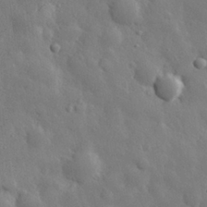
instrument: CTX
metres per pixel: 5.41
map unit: eHh
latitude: 28.9513
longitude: -78.7624
